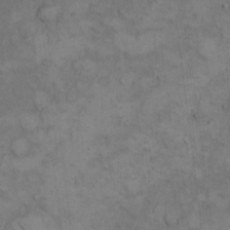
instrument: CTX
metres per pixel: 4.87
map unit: Hto
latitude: 8.4223
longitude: -59.3293
